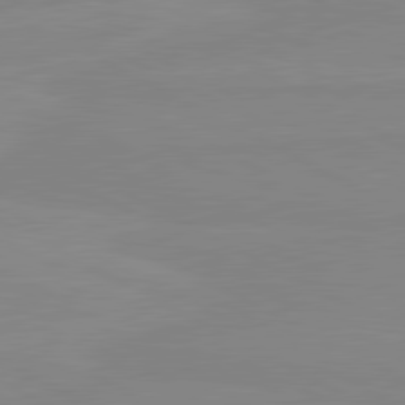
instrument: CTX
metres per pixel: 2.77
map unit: lApd
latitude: 80.7624
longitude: -177.0836
